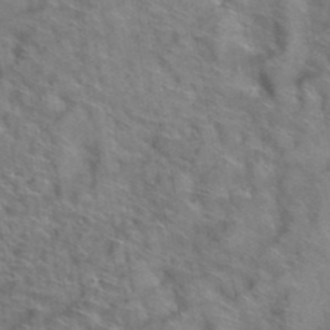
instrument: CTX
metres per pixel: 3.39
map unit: Hto
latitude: 38.9891
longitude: -44.8191
